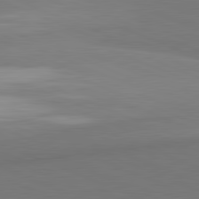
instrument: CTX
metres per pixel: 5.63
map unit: lApd
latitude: 81.8772
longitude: 162.8030
